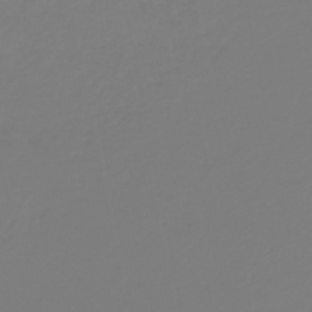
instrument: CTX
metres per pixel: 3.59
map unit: HNb
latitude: -46.3495
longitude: 56.2928
